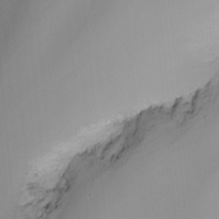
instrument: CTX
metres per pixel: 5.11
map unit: Nhu
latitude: -6.4251
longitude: -85.9528
